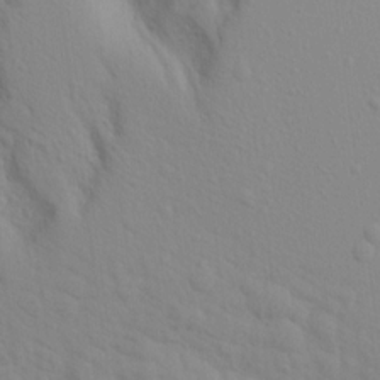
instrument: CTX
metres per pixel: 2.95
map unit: Aa
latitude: 16.1011
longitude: -143.5371
